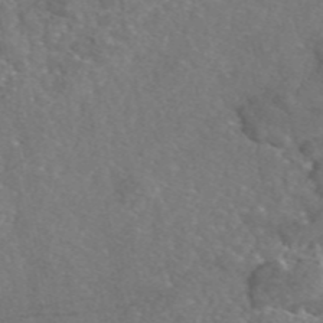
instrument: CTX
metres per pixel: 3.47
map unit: eAb
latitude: 46.9514
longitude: 110.5573
